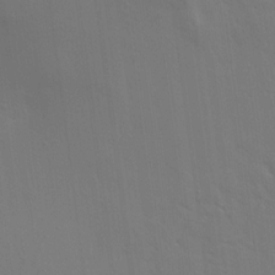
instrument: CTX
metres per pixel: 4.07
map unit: Aa
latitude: 15.1593
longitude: -147.4994
